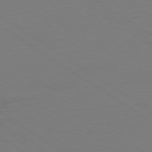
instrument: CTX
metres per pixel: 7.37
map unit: Ap
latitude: -79.9745
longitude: -59.3482
